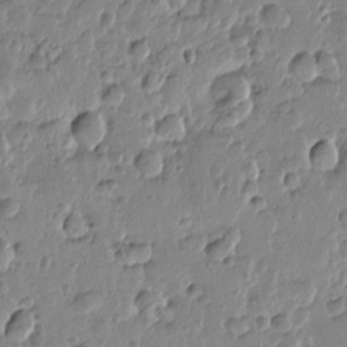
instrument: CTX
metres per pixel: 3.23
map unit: Htu
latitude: -0.1039
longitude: -177.5560
